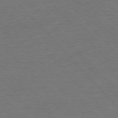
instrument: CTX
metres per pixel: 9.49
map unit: Ap
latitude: -76.4818
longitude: -95.0459
